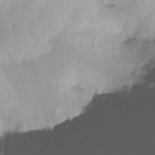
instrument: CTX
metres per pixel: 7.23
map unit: Ht
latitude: -12.6330
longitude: -50.1766
